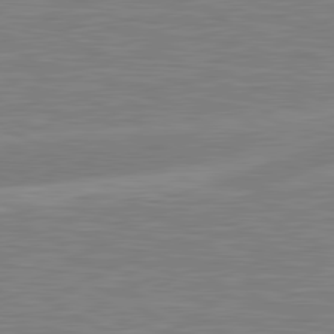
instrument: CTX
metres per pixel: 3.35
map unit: lApd
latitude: 81.1592
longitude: -168.7813
